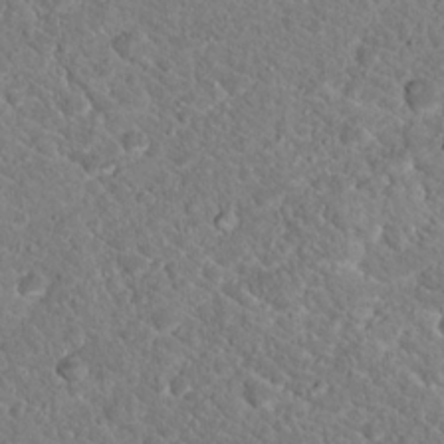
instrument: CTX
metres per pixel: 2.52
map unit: Hto
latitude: 18.7813
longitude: -33.4426
